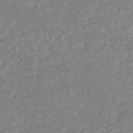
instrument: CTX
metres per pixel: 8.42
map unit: HNhu
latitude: -46.5196
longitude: 96.8408
